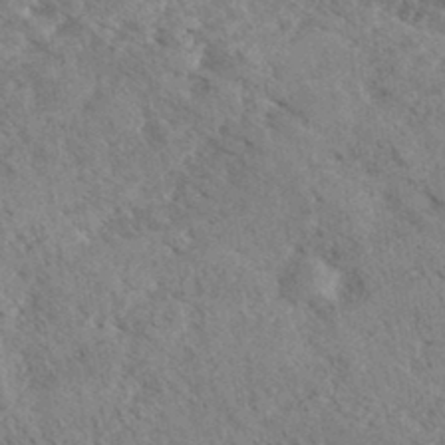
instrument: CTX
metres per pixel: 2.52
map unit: eHh
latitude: 35.1214
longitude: -140.2900
